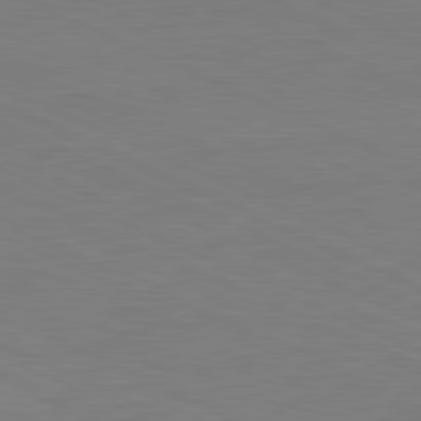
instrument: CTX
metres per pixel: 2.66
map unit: Ap
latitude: -82.0472
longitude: -70.8191
